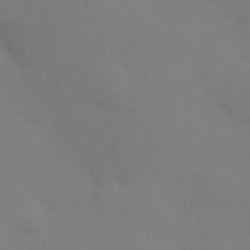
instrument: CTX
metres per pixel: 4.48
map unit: HNhu
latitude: 14.2334
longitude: 13.1053
